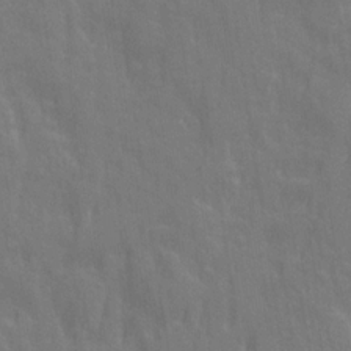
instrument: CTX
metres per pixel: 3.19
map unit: Ave
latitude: 20.7247
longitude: -134.3467
